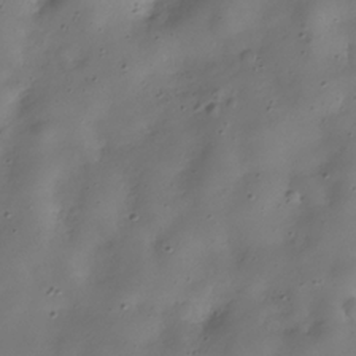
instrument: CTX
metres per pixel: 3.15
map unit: Hve
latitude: -31.3509
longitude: 94.8597
